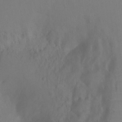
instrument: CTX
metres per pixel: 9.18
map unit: Ht
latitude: -3.9367
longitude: -27.8395
